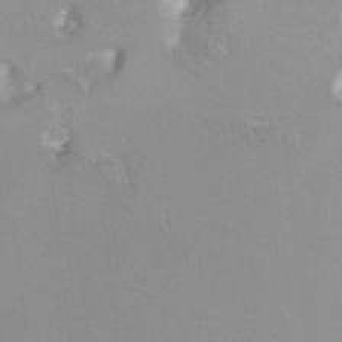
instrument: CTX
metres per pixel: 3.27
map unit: Hto
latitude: 7.2726
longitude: -30.8002
